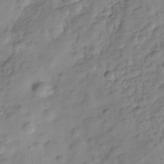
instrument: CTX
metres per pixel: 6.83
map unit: Hve
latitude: -29.2187
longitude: 92.9731
